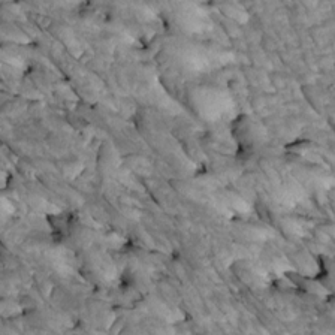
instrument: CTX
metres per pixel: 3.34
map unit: Htu
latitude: 1.4426
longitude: 143.8044
